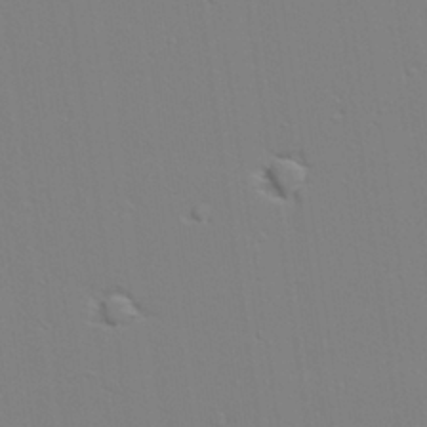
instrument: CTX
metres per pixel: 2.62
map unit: lAvf
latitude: 28.5546
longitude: -109.6505
